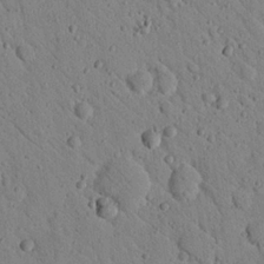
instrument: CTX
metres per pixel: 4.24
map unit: Nhu
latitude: 22.8947
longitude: -76.2900
